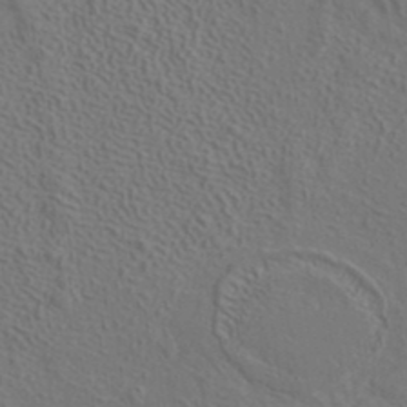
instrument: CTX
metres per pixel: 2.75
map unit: ANa
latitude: 37.1970
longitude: 19.1242
